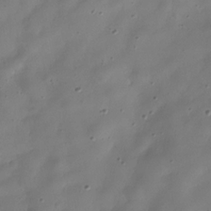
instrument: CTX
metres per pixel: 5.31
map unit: Hve
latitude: -31.4643
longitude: 94.7652
